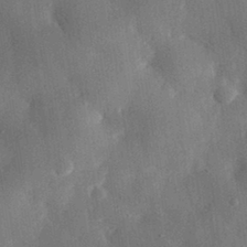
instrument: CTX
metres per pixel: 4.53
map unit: eHh
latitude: 30.6113
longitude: -80.4790
